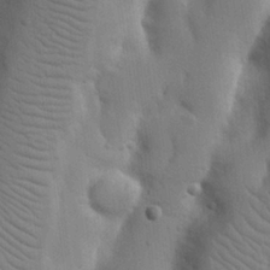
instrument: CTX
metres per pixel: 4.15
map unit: Nhu
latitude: 19.6316
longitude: -74.1956
